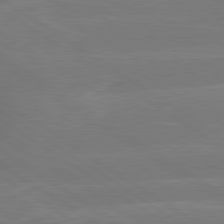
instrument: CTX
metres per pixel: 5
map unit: lApd
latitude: 79.7828
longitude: -142.6113
